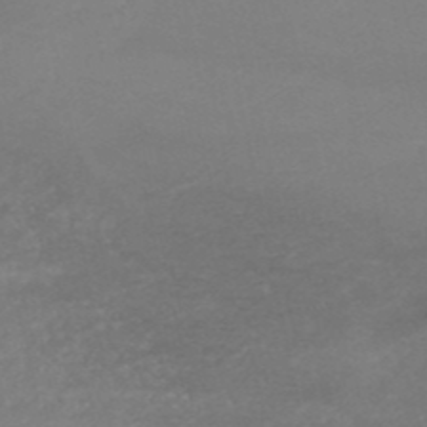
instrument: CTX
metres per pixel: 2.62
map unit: HNb
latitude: -50.2173
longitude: -43.3860
